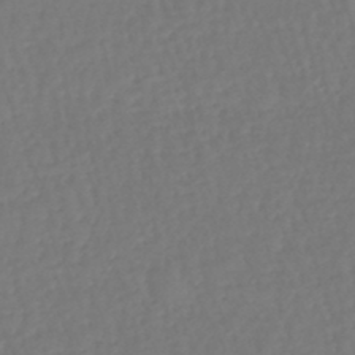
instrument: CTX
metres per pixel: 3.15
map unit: lHb
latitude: -46.8219
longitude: 61.8611
